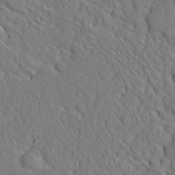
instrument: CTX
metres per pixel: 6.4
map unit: Ave
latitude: 13.8772
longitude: -139.5938
